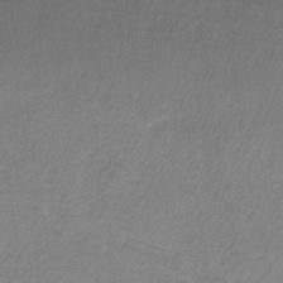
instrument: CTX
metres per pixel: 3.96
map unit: Hve
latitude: -35.4643
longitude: 88.0850
